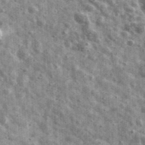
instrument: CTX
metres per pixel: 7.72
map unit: Ave
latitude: 41.4993
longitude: -106.5546
